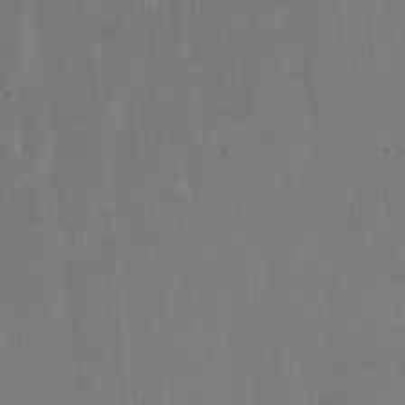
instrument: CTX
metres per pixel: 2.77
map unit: eHh
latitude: 21.5938
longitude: -63.0081
